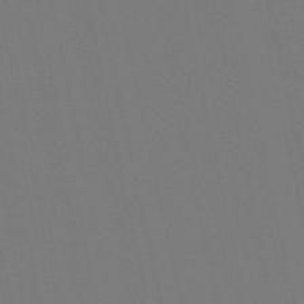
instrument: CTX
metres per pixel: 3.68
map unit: Nve
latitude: -58.3306
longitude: 60.8597
